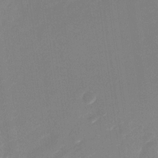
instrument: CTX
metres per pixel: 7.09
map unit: Nhu
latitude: -28.7085
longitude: -65.7639
